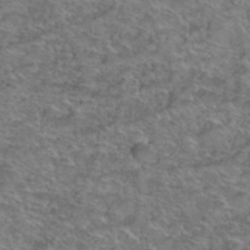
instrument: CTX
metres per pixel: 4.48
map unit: Hto
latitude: 39.3671
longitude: -43.2348
